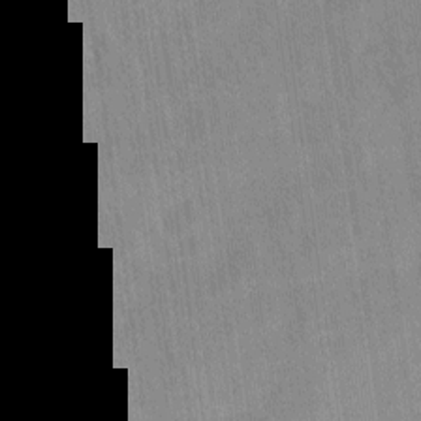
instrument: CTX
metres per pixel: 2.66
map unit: Ave
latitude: 11.7450
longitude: -106.6868
